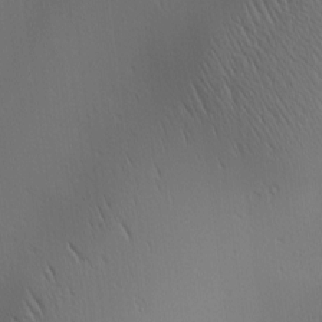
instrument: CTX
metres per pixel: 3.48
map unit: Ave
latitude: 2.2711
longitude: -115.2914
